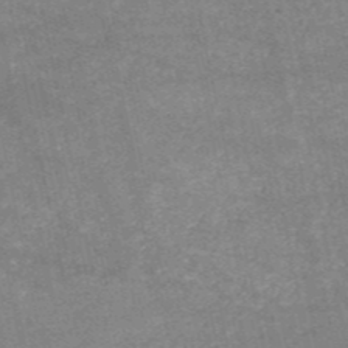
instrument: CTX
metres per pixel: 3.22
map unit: HNb
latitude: -53.0486
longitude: -40.0444
